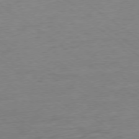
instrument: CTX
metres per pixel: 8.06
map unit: Ap
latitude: -78.3684
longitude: -82.0822
